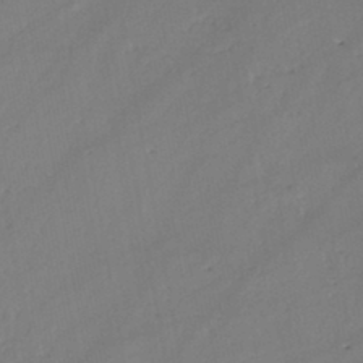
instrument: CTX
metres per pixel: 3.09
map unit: eHh
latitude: -45.2187
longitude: -28.4034
